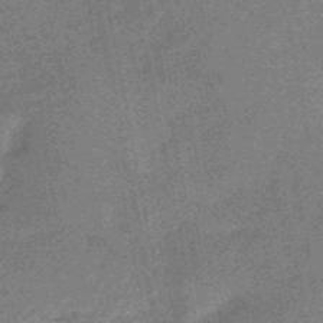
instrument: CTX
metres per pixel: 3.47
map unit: HNb
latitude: -53.0486
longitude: -49.3104
